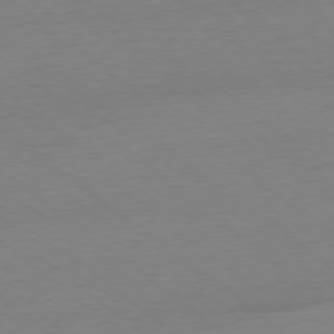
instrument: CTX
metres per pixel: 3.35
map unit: Ap
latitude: -78.4818
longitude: -95.7639
